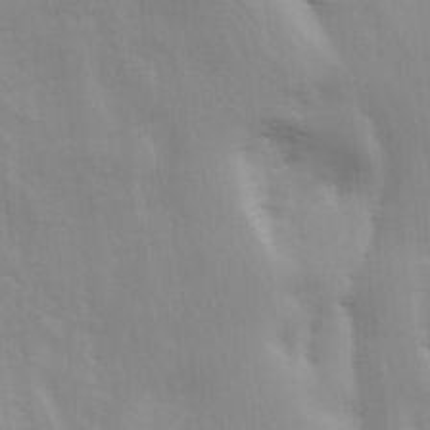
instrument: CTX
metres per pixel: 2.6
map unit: Ave
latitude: 13.6694
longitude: -104.0633
